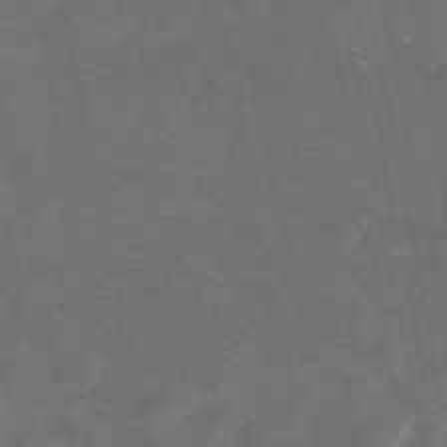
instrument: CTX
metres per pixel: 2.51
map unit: eAb
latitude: 47.7639
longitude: 116.0094
